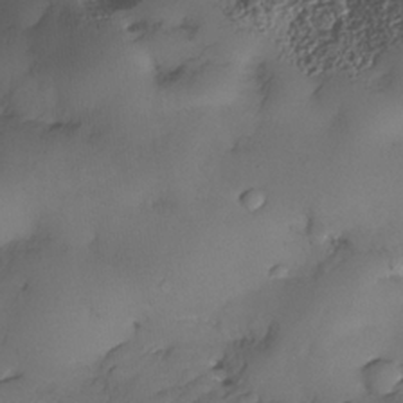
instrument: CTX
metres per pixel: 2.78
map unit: Nhe
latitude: -34.7274
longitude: -144.1578
